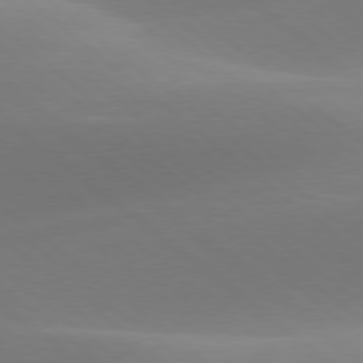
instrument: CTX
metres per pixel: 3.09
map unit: lApd
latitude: 78.3468
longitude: -51.8583
